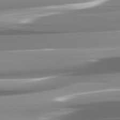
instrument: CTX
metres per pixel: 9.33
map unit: lApd
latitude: 82.0633
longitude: -136.6680
